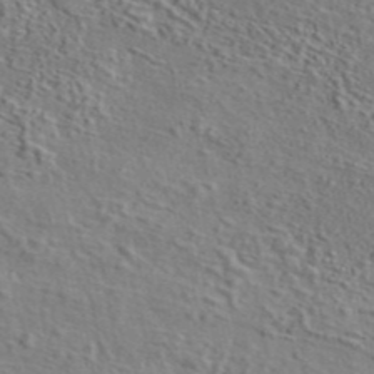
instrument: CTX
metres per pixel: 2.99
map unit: eAb
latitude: 43.4615
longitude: 114.2172
